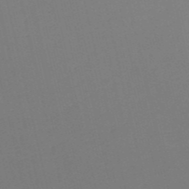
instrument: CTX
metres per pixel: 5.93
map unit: HNb
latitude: -54.3873
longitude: -38.8380
